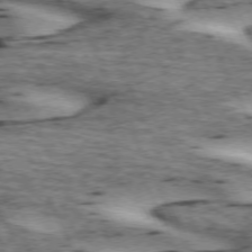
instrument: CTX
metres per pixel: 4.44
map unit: lApd
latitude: 72.7247
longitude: -54.7435
